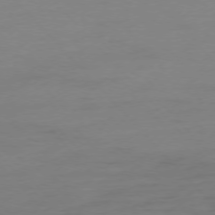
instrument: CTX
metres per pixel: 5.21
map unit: Ap
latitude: -76.8597
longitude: -79.4805
